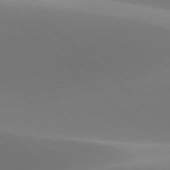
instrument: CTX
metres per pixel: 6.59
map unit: lApd
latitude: 78.0255
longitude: -50.8380
